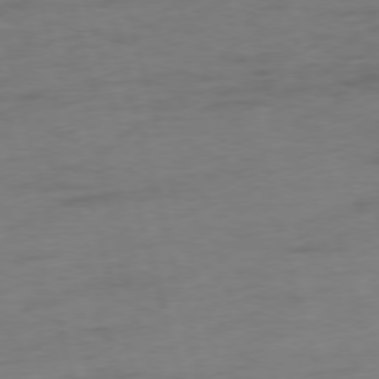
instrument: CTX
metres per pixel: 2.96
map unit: Ap
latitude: -75.5399
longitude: -73.8017
